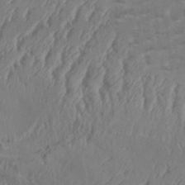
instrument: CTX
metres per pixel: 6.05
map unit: Aa
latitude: 33.8016
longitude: -136.3468
